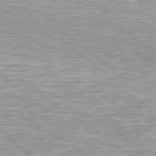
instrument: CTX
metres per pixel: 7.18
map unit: Hpe
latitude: 78.6869
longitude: -157.3859
